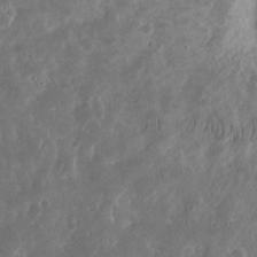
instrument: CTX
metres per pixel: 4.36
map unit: eHh
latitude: 12.8002
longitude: -73.4427
